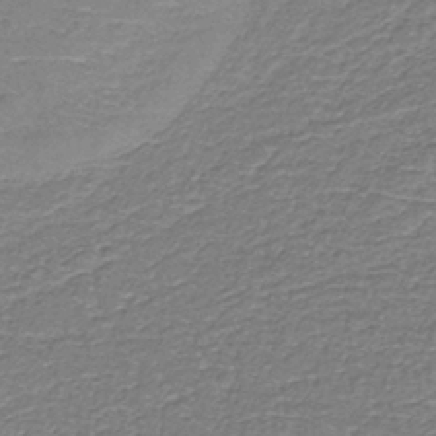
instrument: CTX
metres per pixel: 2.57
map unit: HNb
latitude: -36.8597
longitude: 51.1053
